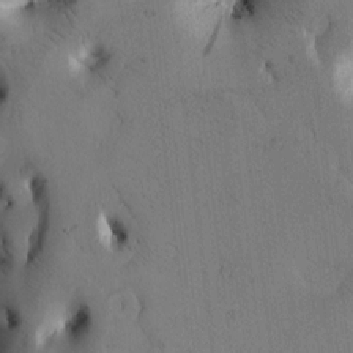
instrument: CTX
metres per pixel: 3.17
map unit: Htu
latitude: -2.9541
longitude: 169.0108
